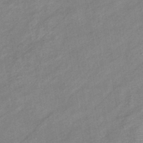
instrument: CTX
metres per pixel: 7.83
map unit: eHb
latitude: -41.4454
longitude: 83.2565
